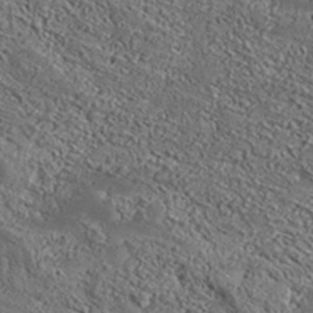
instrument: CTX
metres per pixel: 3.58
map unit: Aa
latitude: 33.2159
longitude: -134.8002
